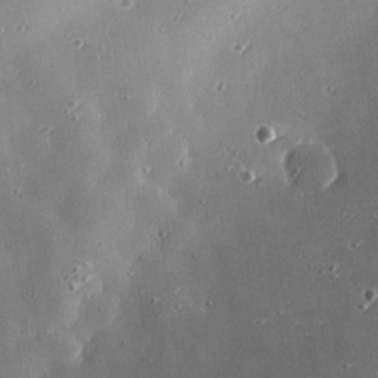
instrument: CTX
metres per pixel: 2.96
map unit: eHh
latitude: 24.7057
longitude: -89.7261
